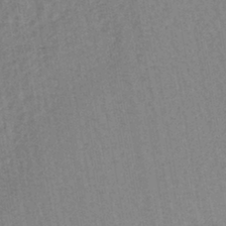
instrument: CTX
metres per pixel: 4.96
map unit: lHb
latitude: -40.8786
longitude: 60.8030
